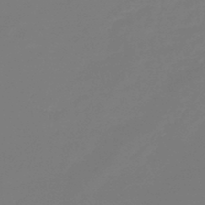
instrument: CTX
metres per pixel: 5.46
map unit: lHb
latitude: -44.8030
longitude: 78.8597
